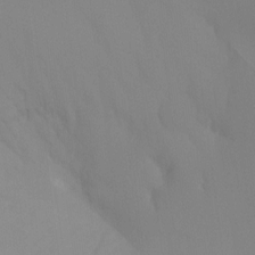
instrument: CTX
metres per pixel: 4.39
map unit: Ht
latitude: -13.4643
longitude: -50.5545
